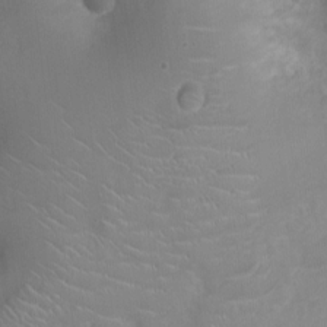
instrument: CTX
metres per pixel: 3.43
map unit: Ht
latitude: -4.5384
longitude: -16.1389
